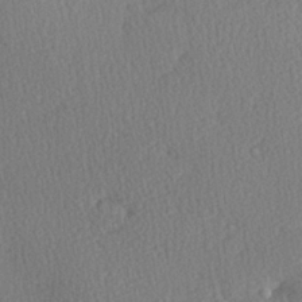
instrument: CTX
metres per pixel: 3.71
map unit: Hve
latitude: 26.9325
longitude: -93.5182
